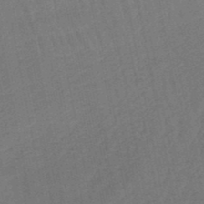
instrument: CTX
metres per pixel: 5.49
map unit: lHb
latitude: -47.9556
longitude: 70.0283
